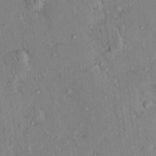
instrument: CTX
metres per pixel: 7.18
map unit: eHh
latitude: 0.0255
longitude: 16.5196
